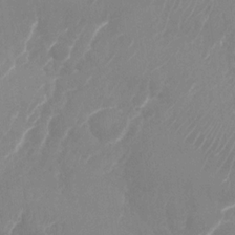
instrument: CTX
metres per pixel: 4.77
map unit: Nhu
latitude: -28.1417
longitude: -67.2914
